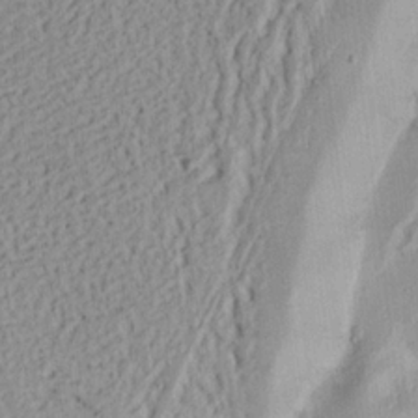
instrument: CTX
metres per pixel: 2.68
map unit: Nhu
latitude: 17.5560
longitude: -74.0255
